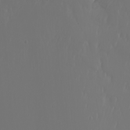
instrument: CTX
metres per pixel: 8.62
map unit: Nhu
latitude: -7.2754
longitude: -82.7435
